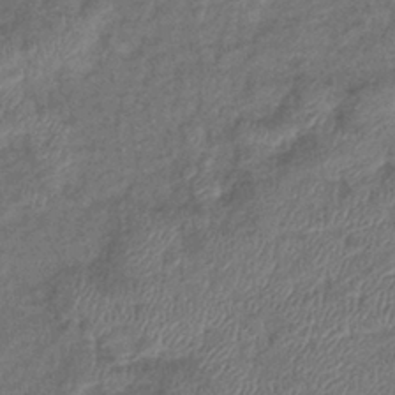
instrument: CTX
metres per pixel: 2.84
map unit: eHb
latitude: -39.5966
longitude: 78.1605
